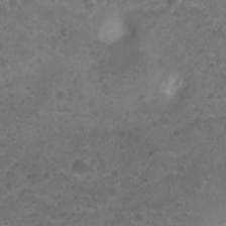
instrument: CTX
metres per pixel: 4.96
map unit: Ht
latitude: 4.0444
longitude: -19.6882
